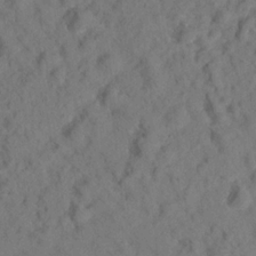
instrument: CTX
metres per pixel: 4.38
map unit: lHvf
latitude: 15.0081
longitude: 178.2928
